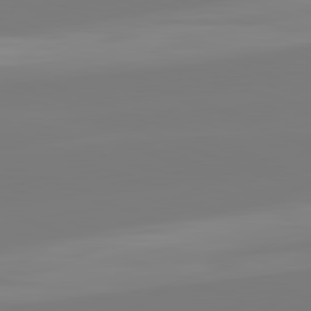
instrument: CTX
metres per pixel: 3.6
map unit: lApd
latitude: 82.0255
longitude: -159.5371
